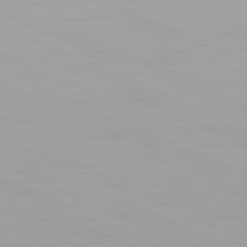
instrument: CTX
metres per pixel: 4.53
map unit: Hpe
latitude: -81.6155
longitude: 19.8989
